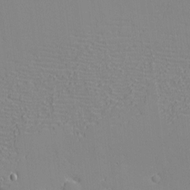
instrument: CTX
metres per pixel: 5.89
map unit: eHh
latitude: -3.1809
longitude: -80.6868
